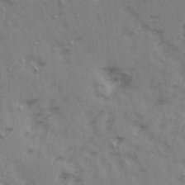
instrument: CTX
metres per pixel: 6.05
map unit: Ave
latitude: 14.9136
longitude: -105.1781
